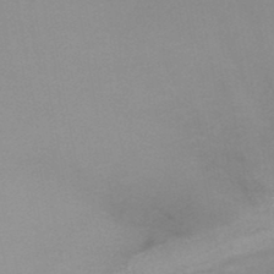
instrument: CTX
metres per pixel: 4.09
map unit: HNb
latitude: -47.2376
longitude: -46.4034
